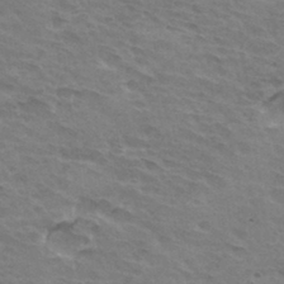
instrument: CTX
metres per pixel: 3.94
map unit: Hto
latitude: 32.6490
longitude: -43.6316
